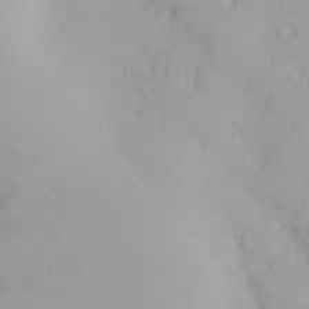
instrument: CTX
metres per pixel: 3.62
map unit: Nhu
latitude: -4.0850
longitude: -88.9514
